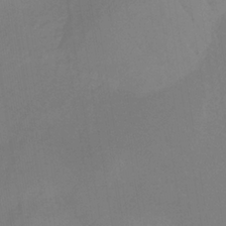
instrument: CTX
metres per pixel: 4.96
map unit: lHb
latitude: -34.1984
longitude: 67.3132
